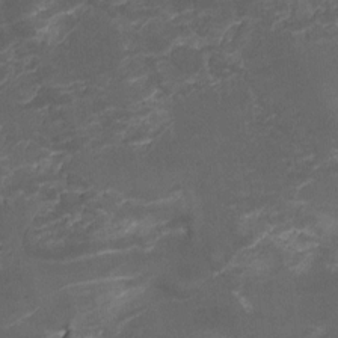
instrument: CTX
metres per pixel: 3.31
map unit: Nhu
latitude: -9.0864
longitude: -42.7813
